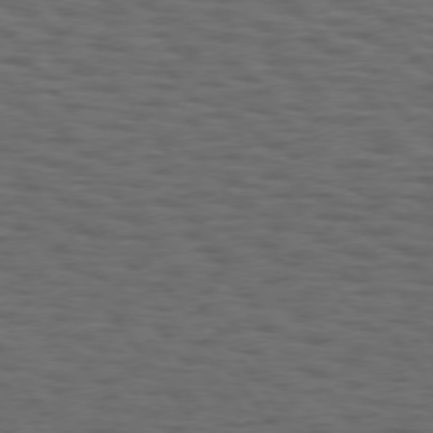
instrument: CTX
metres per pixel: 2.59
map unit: Hpe
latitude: 75.0270
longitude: -132.9892
